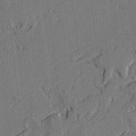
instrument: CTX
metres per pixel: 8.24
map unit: lAvf
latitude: -2.2739
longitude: -107.6127
